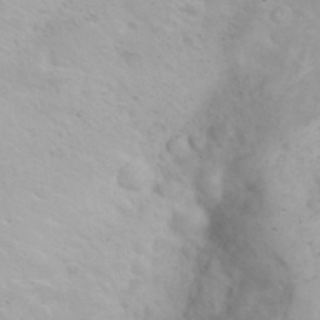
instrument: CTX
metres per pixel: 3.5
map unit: eHh
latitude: 31.8962
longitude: -61.9717
